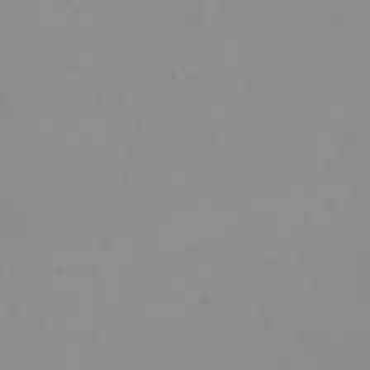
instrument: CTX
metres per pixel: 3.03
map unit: eHh
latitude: 23.9906
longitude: -65.0647
